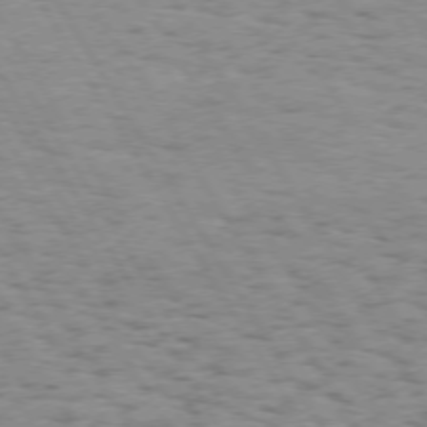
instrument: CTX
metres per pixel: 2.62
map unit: Hpe
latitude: 73.1026
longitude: -143.3671
